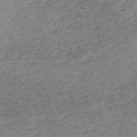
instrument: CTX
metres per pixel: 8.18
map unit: HNb
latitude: -54.5763
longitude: -46.6869
